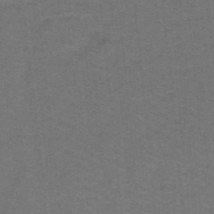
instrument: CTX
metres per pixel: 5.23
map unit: lHb
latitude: -42.3306
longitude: 54.6897
